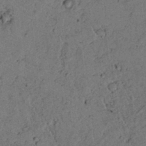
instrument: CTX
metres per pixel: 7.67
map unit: lAvf
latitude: 4.9325
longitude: 158.9163
